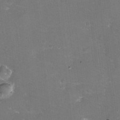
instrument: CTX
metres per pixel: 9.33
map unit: eHh
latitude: -11.4454
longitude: -61.8016
